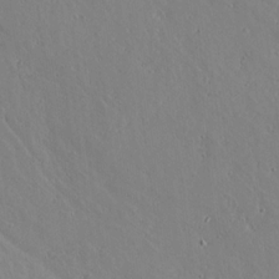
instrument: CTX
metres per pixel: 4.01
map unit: lAvf
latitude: 16.5735
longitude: -126.8380
